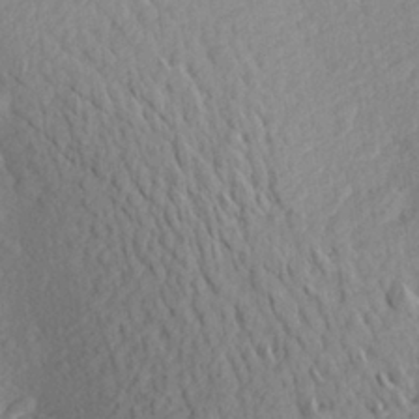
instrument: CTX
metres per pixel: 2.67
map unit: Aa
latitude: 25.2159
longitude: -145.9528
